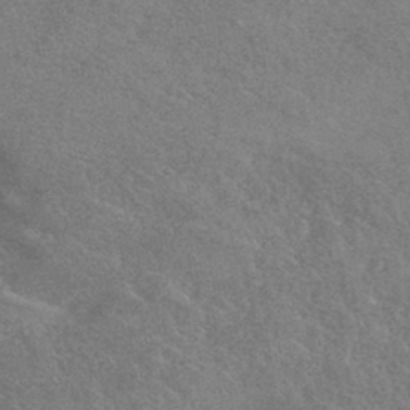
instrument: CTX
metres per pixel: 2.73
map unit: HNhu
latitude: -42.8030
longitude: 92.5952
